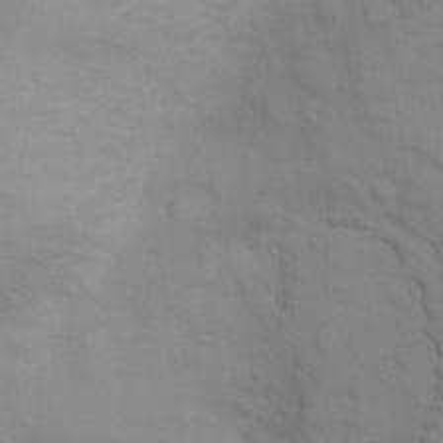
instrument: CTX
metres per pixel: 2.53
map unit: Nhu
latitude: 3.1970
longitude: -24.5167
